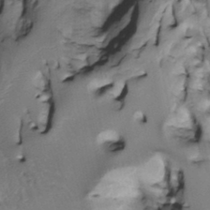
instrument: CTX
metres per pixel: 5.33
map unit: Htu
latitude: -4.4629
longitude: 150.3117
